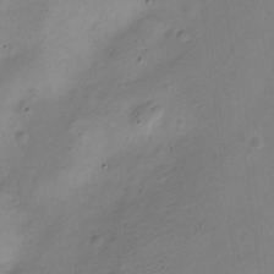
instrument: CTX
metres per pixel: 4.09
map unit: Nve
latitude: -22.6708
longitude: 106.2173
